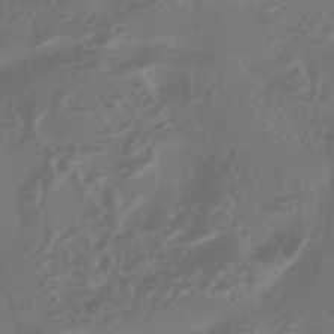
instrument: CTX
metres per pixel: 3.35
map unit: HNhu
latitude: -43.7288
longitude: 91.3510
